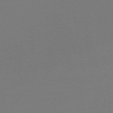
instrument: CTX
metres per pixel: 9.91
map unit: lHb
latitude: -44.8786
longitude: 68.1794
